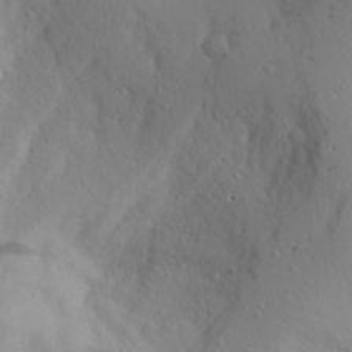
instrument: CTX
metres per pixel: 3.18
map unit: Aa
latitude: 28.4979
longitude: -146.4412
